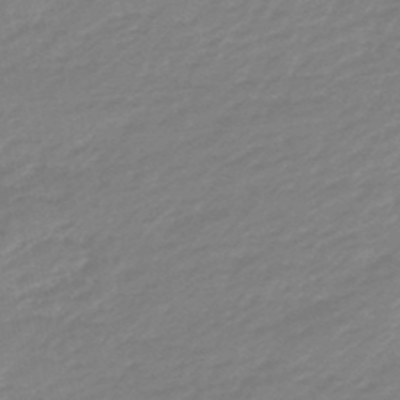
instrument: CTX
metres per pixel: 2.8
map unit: eHb
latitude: -48.1984
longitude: 84.9919
